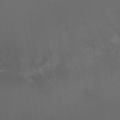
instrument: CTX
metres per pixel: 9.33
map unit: Ht
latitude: -1.1054
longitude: -17.2726
